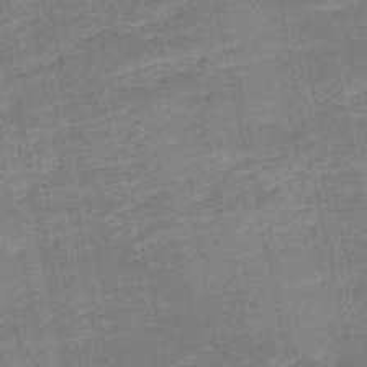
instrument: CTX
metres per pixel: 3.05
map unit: HNb
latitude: -51.7855
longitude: -41.4048
